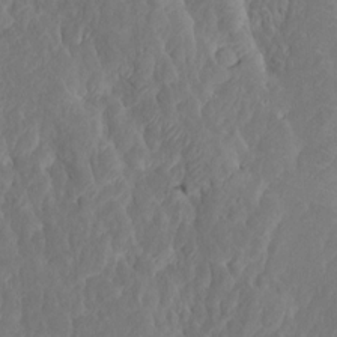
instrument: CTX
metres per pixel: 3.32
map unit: Htu
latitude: -6.7085
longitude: 145.1053
